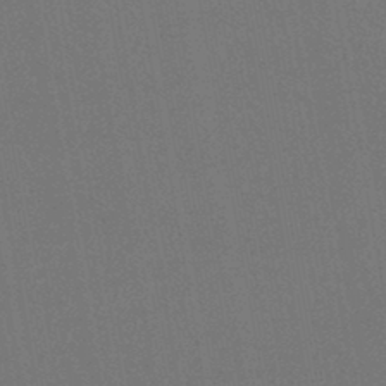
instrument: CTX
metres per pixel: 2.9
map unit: lHb
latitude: -43.5777
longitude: 67.1998
